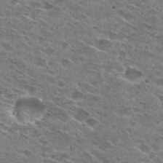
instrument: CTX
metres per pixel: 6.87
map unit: Hto
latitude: 28.7435
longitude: -45.5371
